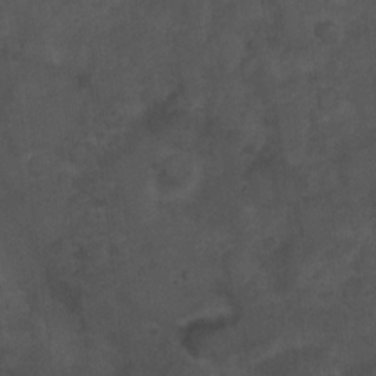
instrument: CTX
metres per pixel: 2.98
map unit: Ht
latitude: 5.1403
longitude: -37.2348
